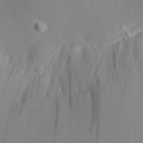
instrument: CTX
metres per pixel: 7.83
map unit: Aa
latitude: 30.2145
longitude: -140.8569
